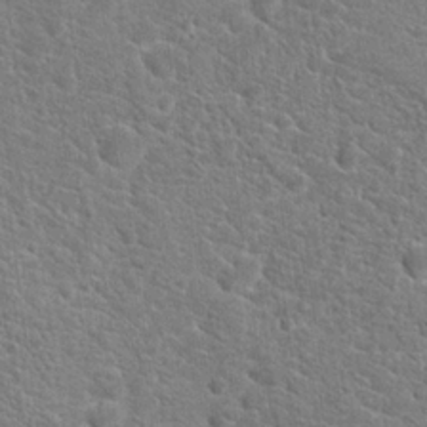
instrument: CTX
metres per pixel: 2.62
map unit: Hto
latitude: 19.3103
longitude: -37.3104
